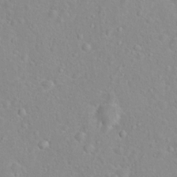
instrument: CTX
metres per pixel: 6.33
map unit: Hto
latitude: 16.1767
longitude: -41.9906
